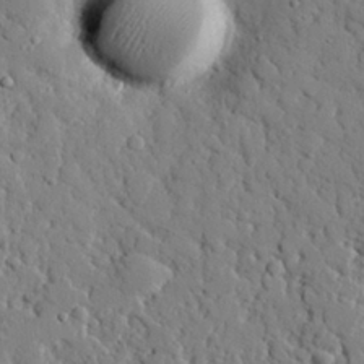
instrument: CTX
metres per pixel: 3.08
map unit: eHh
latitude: 26.9703
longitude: -78.8002
